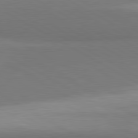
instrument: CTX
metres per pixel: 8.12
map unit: lApd
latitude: 81.1025
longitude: 159.3509
